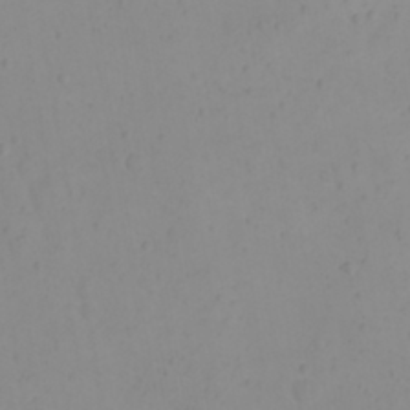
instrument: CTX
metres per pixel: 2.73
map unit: eHh
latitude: 21.3860
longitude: -64.7813
